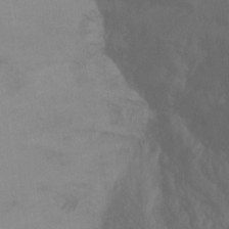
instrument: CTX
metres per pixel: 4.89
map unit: Ht
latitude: -16.3685
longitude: -48.4790
